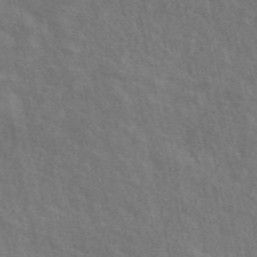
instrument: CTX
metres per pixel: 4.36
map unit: ANa
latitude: 48.7435
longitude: -77.8394
